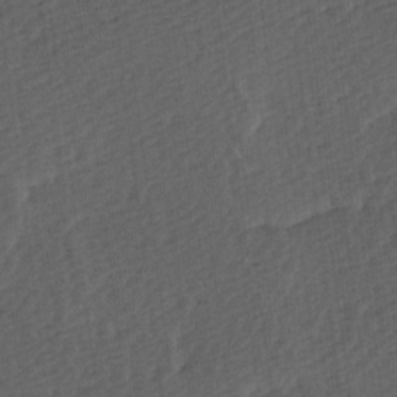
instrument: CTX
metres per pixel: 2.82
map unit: Ave
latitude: 9.2348
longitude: -106.8002
